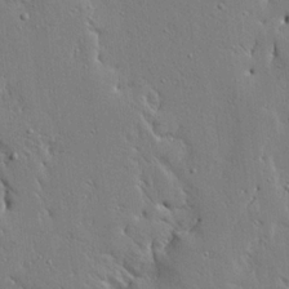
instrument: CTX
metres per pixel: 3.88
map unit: Ave
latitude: 17.3671
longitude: -139.2915
